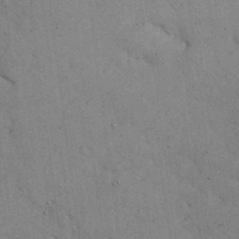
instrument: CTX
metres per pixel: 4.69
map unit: Nhu
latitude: 27.2726
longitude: -71.3293
